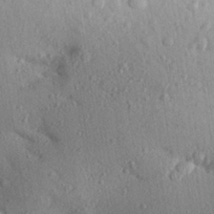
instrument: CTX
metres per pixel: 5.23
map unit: Aa
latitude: 30.6302
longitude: -146.9136
